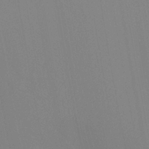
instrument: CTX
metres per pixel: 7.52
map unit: Ht
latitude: -8.3873
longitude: -31.4805
